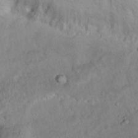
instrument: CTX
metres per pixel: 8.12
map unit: Nhu
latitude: 14.4223
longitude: -29.2159
